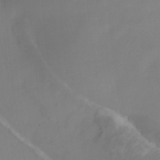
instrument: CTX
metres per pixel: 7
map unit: HNhu
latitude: -27.5021
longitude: 74.4062
